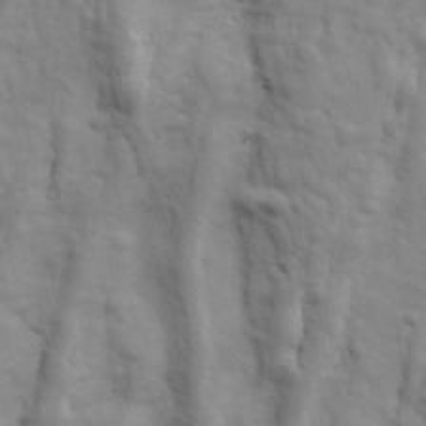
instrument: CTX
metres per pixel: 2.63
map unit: Ave
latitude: 18.2711
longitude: -133.0836
